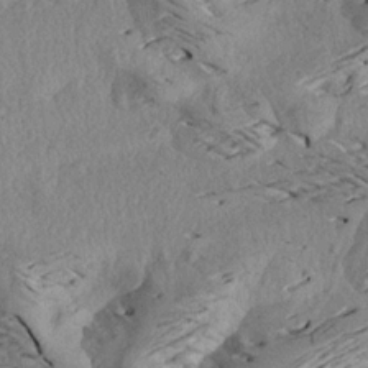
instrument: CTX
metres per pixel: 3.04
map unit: Aa
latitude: 19.3481
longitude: -145.6694
